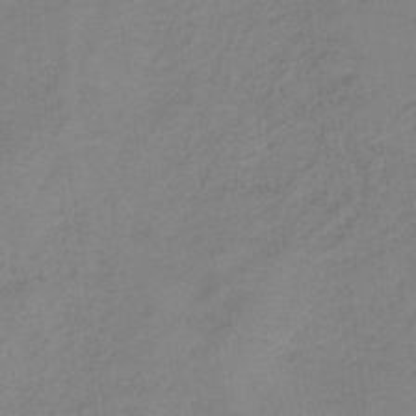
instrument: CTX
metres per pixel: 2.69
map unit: HNb
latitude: -34.5952
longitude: 54.7274
